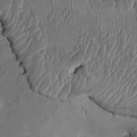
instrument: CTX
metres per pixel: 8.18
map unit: HNhu
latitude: 3.5560
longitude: -6.3278
